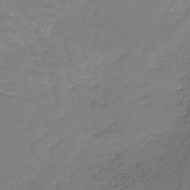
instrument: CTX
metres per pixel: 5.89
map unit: HNb
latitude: -50.4629
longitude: -52.8380
